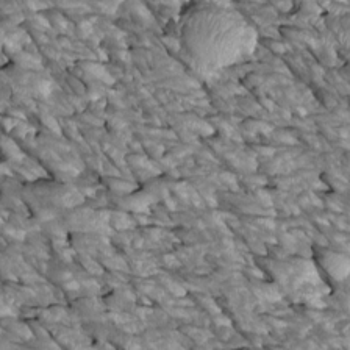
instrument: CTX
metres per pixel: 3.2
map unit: Htu
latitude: 1.8016
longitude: 144.9542
